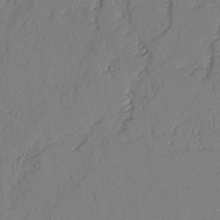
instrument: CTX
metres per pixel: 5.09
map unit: lAvf
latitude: 26.3278
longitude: -111.0081
